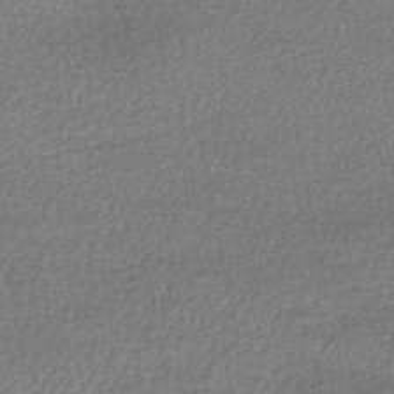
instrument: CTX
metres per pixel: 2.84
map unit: HNhu
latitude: -48.5763
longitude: 102.9920
